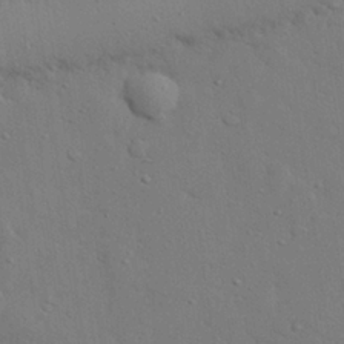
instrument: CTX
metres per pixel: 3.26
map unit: eHh
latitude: 27.9528
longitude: -75.8394
